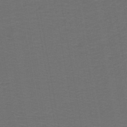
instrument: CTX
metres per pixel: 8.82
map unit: lHb
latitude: -43.6154
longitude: 53.4643
